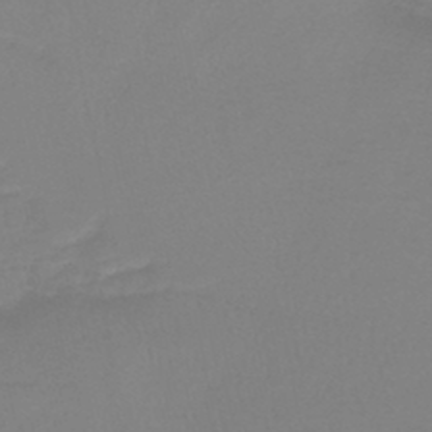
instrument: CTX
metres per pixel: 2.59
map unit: lHb
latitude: -44.6519
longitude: 55.7856
